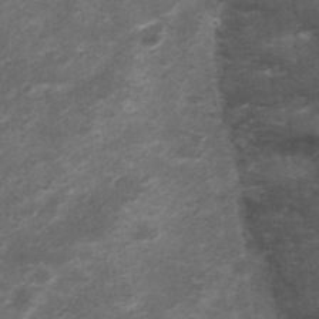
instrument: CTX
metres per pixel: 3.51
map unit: Nhu
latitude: 3.7260
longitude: -17.9906
